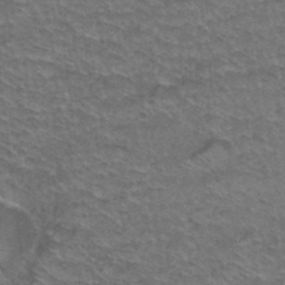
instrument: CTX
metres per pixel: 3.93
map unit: Hto
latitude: 37.5371
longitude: -46.1767
